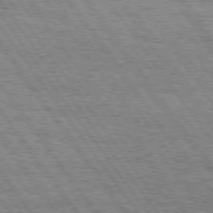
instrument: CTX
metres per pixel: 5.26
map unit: Hpe
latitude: 74.9325
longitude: -152.2901
